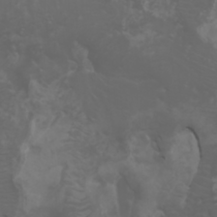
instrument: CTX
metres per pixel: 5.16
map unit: Nhu
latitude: -5.7099
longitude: -79.4805
